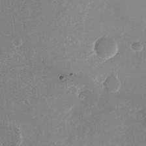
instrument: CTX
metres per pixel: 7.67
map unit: Nhu
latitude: -25.8233
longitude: -73.1026
